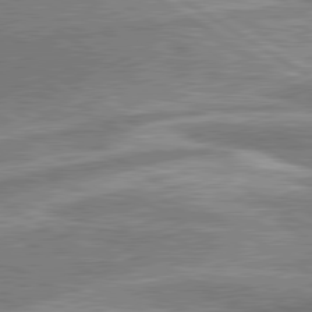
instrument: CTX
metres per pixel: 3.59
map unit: lApd
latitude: 80.4223
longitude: -176.9325
